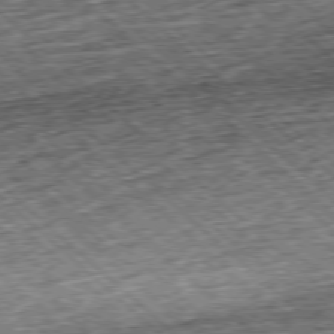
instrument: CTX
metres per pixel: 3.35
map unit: Hpe
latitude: -77.6911
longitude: 14.5952
